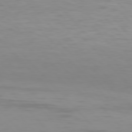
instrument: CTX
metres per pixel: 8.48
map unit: Hpe
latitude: 77.1214
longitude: -174.4790
